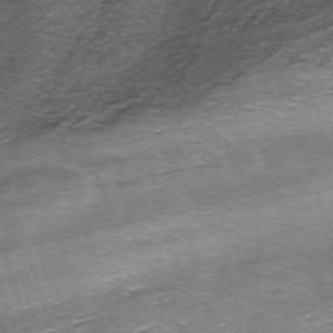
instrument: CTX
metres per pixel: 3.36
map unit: ANa
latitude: -40.3684
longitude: 103.0486
